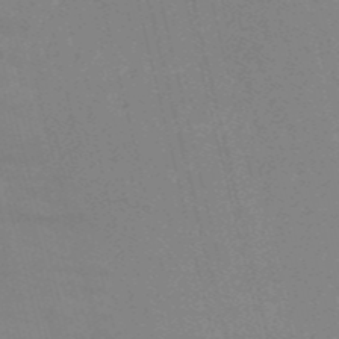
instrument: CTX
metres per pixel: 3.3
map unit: HNb
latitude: -53.2942
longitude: -37.3293
